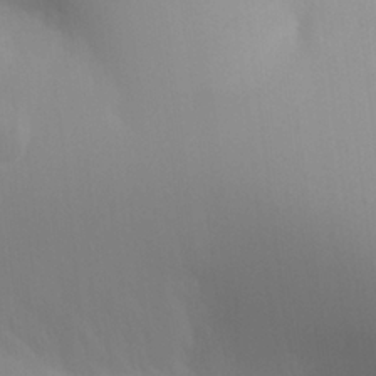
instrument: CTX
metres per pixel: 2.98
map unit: Aa
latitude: 24.1577
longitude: -136.2901
